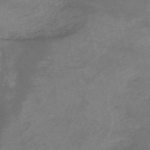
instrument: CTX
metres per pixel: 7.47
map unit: HNb
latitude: -54.6330
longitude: -36.7058
